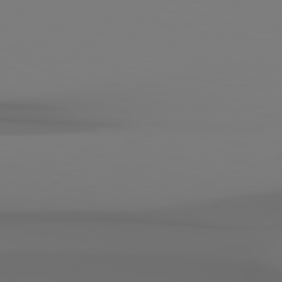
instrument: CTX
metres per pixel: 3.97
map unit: Hpe
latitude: 78.4790
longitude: -136.7813
